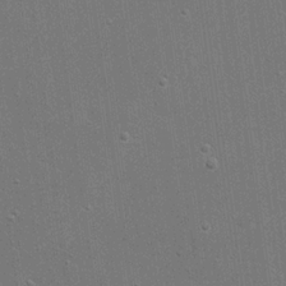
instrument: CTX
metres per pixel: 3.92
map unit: eHh
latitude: 19.8583
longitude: -68.3656
